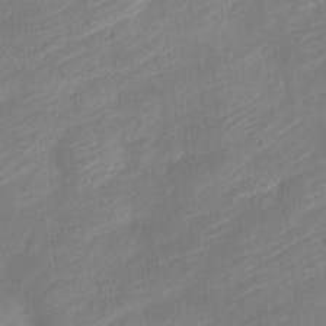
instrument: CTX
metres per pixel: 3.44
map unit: Nve
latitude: -19.3699
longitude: 107.5399
